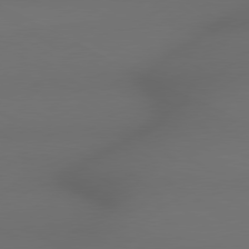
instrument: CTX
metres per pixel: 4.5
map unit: lApd
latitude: 78.9703
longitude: -165.3104
